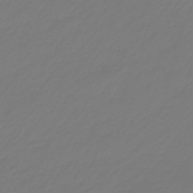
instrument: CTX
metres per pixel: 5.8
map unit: eHb
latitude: -46.5951
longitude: 82.7274
